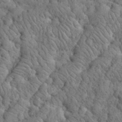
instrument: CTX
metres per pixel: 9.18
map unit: eHh
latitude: 33.6694
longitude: -66.1388
